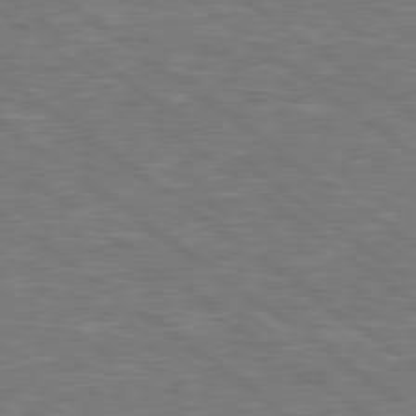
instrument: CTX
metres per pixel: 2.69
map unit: lApd
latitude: 79.1970
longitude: 173.7855
